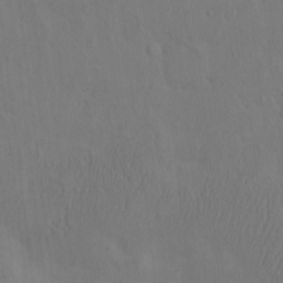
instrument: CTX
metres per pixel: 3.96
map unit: eHh
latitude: -2.9730
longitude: 17.9367
